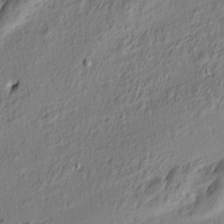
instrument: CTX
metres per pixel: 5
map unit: Nve
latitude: -7.0297
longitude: 174.1605
